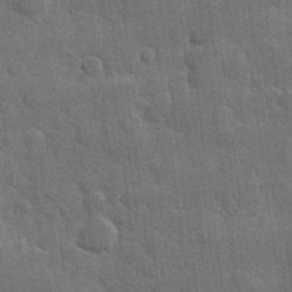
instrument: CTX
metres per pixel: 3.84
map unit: Hve
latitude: 25.4615
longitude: 149.7667
